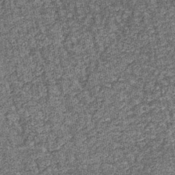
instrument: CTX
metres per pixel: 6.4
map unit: lHb
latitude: -39.7288
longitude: 65.0865
